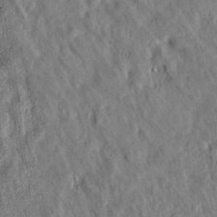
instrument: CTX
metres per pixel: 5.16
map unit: Htu
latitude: -7.8044
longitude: 177.7667
